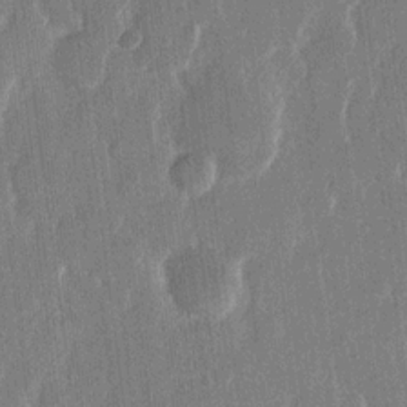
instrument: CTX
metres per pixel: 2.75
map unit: eHh
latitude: 13.5560
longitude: -71.2915
